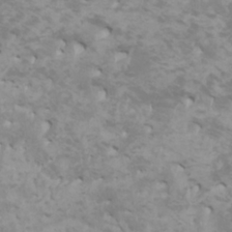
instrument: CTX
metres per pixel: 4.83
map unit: HNhu
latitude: 0.9702
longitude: 2.4440
